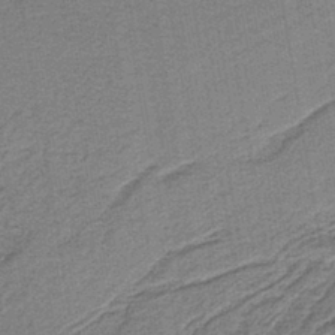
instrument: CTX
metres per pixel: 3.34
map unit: HNb
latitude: -39.4077
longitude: 50.9542
